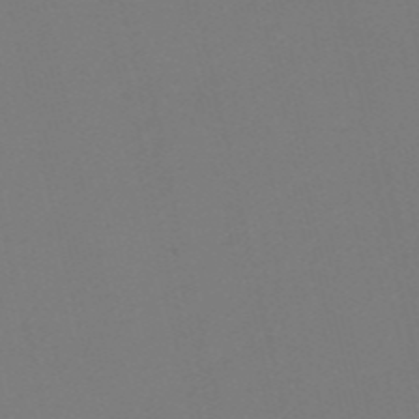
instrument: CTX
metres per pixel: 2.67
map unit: HNb
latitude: -55.0864
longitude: -38.9325
